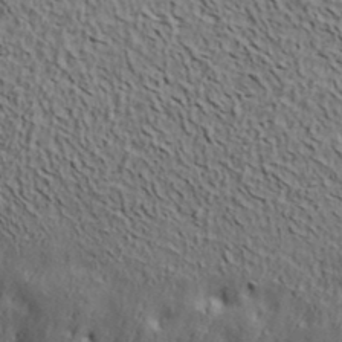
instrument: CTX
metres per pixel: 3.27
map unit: ANa
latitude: 35.4237
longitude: 13.3132
